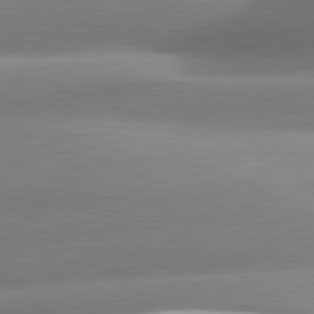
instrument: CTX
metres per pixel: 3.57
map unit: lApd
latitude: 81.1214
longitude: -159.5182
